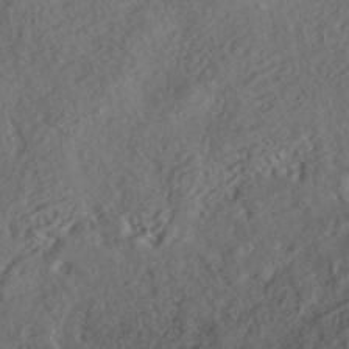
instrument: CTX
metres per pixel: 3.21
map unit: HNhu
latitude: -42.1983
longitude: 104.4062
